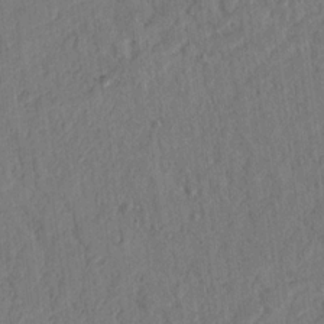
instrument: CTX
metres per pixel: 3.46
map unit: Nhu
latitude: 18.0444
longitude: -78.2334
